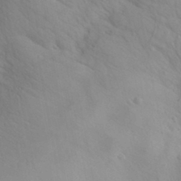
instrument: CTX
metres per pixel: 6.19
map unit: Aa
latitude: 30.7058
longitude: -143.9150
